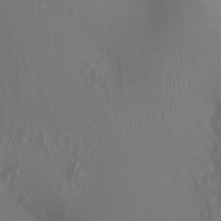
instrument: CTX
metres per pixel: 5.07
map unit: Ht
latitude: -2.7841
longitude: -18.2900
